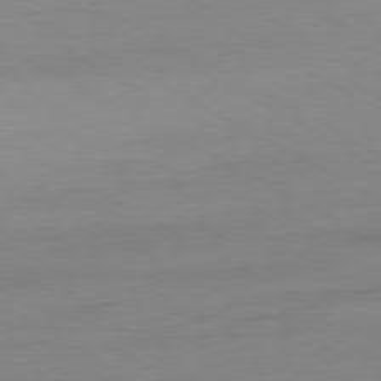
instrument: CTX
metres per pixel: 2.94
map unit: Ap
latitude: -80.6330
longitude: -78.4601
